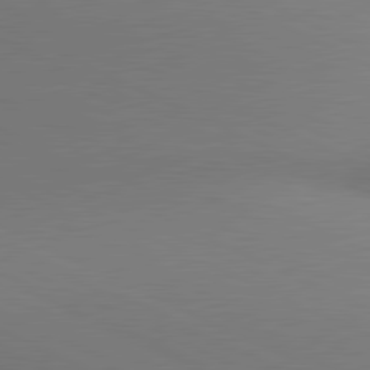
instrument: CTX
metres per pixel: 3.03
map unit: lApd
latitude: 81.0647
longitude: 144.5574
